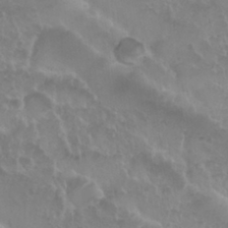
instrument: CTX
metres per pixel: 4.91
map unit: Nhu
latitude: 29.0269
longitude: -55.1025
